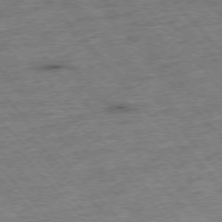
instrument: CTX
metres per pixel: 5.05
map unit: Hpe
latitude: -76.5952
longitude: -16.5735
